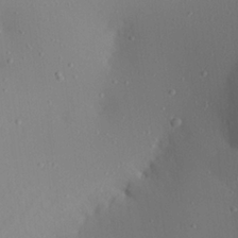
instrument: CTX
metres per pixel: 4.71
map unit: Aa
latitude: 22.4223
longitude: -145.6694
